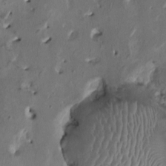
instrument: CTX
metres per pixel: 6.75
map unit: HNhu
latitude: 2.2144
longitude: -4.9892
